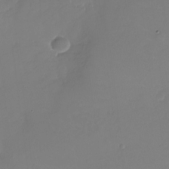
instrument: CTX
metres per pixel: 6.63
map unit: Nhu
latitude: -28.3873
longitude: -79.3860
